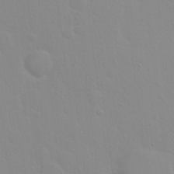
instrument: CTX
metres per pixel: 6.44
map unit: Hto
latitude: 16.6491
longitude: -39.4615
